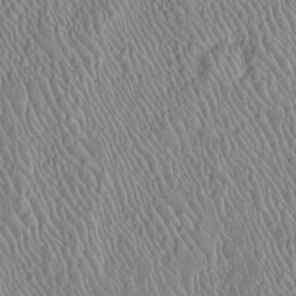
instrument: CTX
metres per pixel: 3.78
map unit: Htu
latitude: -6.3495
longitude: 153.0486
